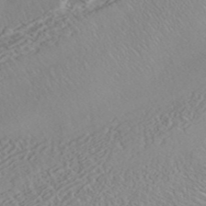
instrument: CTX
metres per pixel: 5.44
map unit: ANa
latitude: 42.9514
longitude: 54.2740
